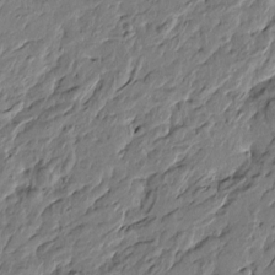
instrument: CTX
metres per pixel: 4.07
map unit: Htu
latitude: -5.6344
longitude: 179.1998
